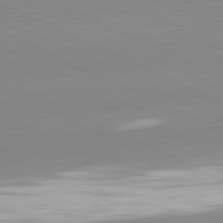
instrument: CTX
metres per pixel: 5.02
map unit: lApd
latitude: 81.4237
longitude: -151.9717
